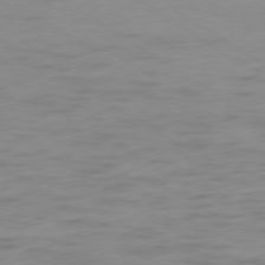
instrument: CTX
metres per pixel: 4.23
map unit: Ap
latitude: -79.3698
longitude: -63.8017
